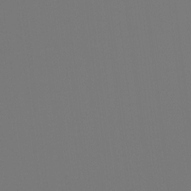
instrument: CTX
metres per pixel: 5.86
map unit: Hto
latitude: -7.9178
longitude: -48.0633
